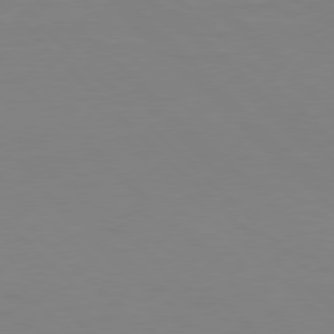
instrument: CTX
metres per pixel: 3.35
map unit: Hpe
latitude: 78.0255
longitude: -164.2145
